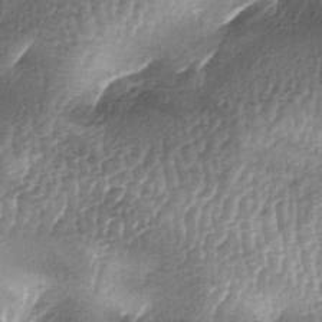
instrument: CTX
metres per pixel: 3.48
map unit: lAa
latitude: -6.3684
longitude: -128.1011
